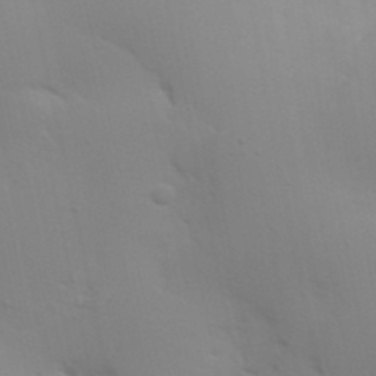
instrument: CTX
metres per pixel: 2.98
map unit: Nhu
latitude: 23.6505
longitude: -73.4049
